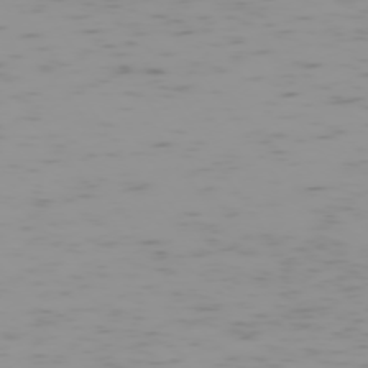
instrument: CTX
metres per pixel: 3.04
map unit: Hpe
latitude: -74.2551
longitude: 7.5966
